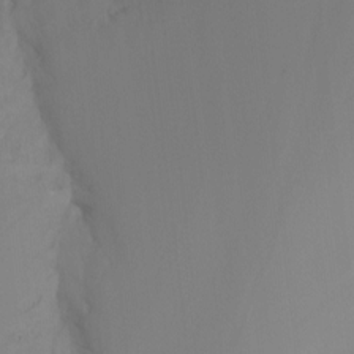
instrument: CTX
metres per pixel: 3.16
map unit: Nhu
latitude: -15.0109
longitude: -53.2159
